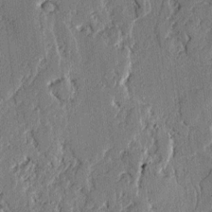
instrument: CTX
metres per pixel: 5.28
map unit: lAvf
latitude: -2.2172
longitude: -108.0822
